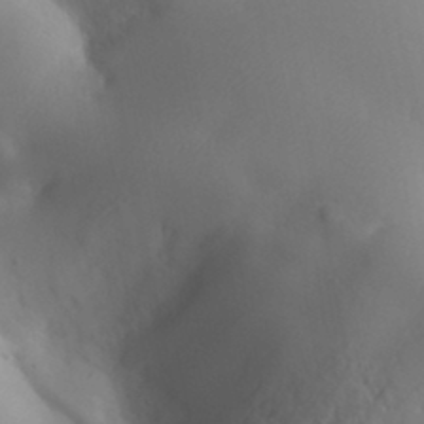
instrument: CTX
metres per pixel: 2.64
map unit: Aa
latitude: 32.2523
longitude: -144.3467
